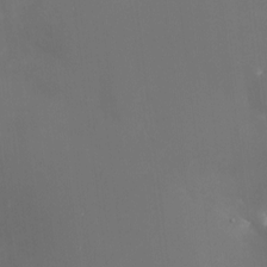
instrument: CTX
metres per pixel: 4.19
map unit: HNhu
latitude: 6.6113
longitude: 8.9731
